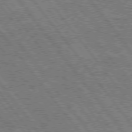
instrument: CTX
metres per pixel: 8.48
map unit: Hpe
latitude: 75.7072
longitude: -149.3482
